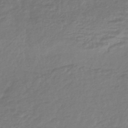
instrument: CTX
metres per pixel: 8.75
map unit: HNhu
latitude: -46.1039
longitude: 96.6141
